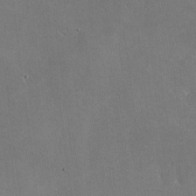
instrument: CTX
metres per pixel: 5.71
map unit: lHvf
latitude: -8.7463
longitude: -100.6113
